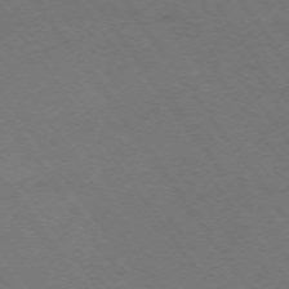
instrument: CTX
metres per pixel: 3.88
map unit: Ap
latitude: -74.4629
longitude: -70.7813
